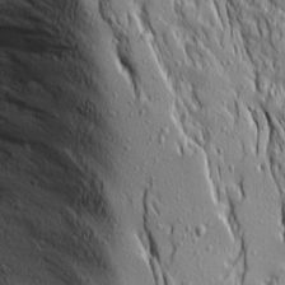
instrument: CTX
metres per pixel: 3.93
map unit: Ave
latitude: 14.8002
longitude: -130.5735
